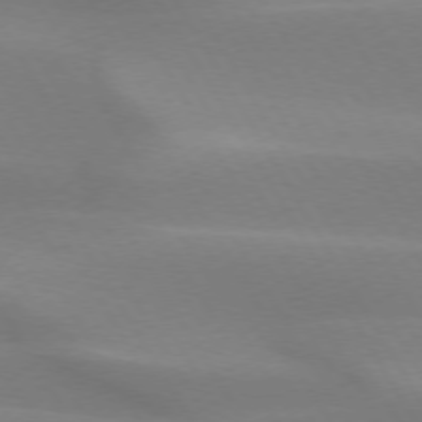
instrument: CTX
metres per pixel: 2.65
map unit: lApd
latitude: 73.6316
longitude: -49.4804
